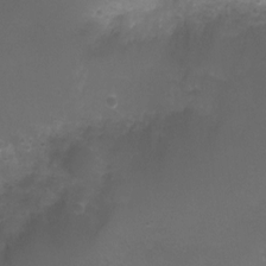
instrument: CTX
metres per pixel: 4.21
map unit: Nhu
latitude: 4.9514
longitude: -17.5938
